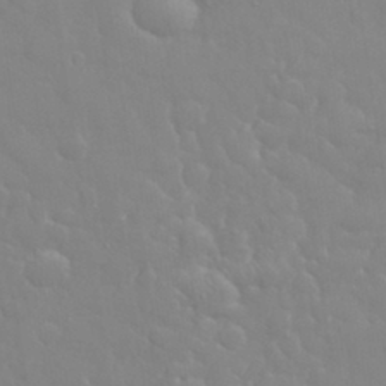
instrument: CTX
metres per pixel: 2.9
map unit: eHh
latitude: 32.6679
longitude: -60.3089
